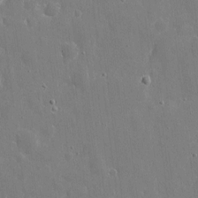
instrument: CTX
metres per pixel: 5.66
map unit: eHh
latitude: 9.0648
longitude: -70.0633
